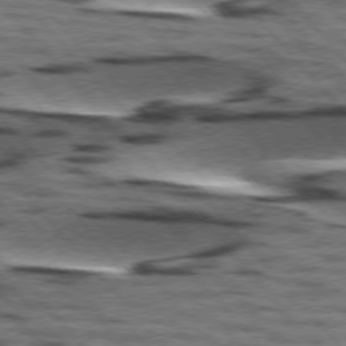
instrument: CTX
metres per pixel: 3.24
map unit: lApd
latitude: 75.8583
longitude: -47.9339
